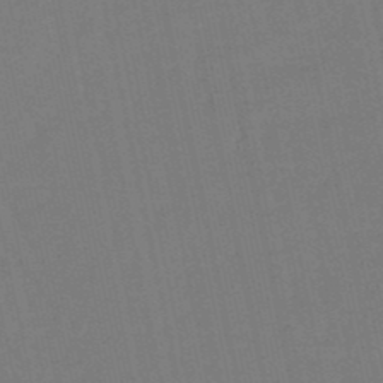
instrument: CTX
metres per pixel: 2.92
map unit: eHb
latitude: -50.1795
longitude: 72.5762
